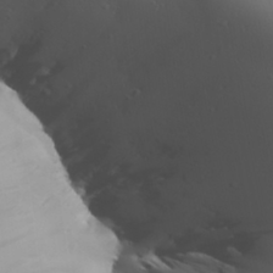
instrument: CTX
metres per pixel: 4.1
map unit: Aa
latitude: 27.7828
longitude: -132.8380
